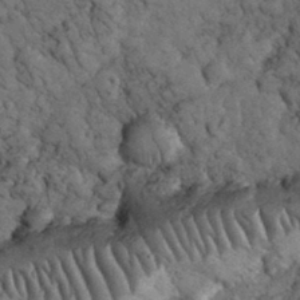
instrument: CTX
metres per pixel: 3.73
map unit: eHh
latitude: 33.1592
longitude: -67.1025
